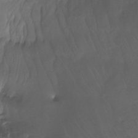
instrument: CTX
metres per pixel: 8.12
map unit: Htu
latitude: -14.8975
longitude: -47.0459
